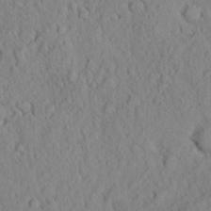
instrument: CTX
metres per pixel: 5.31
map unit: Ht
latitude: 8.0444
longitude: -75.7828
